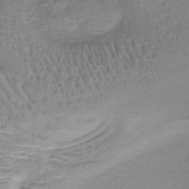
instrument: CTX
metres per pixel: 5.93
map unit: lHb
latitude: -38.8975
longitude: 60.9731
